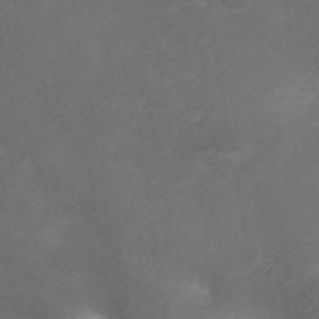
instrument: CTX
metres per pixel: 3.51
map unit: ANa
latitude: 42.3278
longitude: 28.0472
